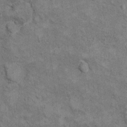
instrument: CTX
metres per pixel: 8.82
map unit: Hto
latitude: 9.8583
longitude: -36.7246
